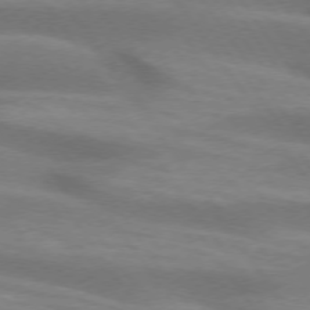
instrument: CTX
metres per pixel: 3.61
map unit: lApd
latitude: 74.0633
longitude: -54.5735
